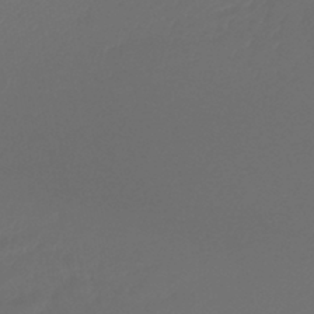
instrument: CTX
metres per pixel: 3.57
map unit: lHb
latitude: -43.1431
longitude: 76.8219
